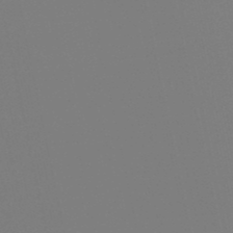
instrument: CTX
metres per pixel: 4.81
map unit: lHb
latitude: -48.9164
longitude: 70.0283
